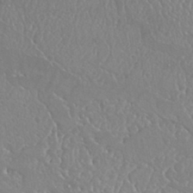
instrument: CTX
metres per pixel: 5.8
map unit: Nhu
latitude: 25.2159
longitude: -60.2900
